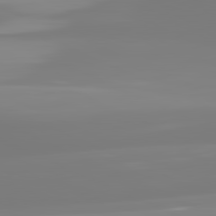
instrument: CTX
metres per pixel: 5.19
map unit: lApd
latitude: 81.7072
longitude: -148.8191
